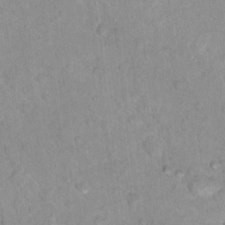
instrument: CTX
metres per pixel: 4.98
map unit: Nhu
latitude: 16.5168
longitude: -31.9528
